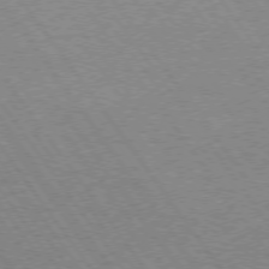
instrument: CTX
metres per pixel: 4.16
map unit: Hpe
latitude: 73.1593
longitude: -141.0458
